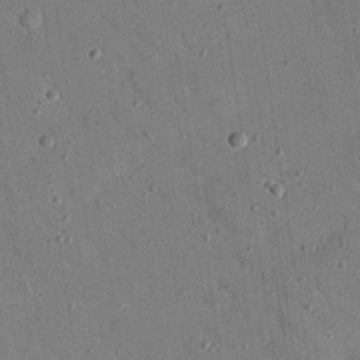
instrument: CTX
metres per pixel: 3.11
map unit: Nhu
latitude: 24.4978
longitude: -73.3671
